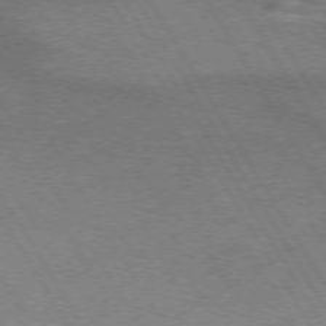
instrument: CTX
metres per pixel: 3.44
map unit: lApd
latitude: 72.9136
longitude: -57.1592
